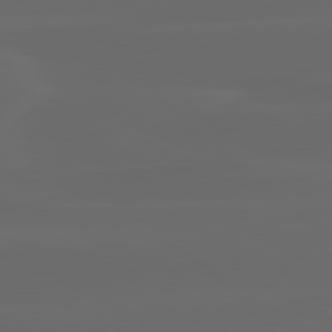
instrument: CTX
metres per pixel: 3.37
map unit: lApd
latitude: 80.2900
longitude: -116.7435
